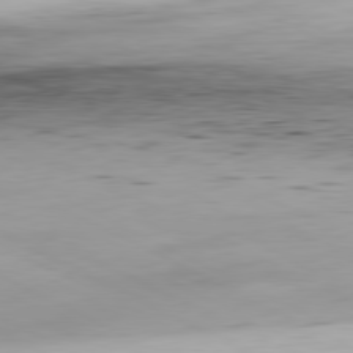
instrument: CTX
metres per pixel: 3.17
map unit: Hpe
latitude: -81.1431
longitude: 16.6141
